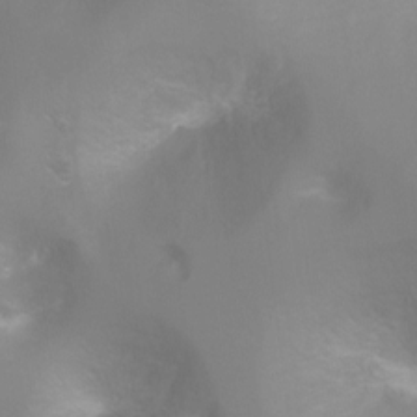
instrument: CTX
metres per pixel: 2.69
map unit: Ht
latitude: -6.5951
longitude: -32.3656
